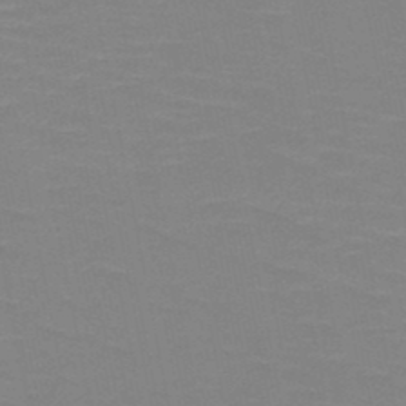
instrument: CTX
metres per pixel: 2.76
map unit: HNb
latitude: -48.3307
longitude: -48.5357
